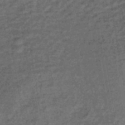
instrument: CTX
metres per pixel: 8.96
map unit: lHb
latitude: -38.5007
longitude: 65.9367
